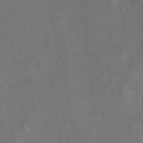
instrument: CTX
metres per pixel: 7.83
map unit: HNhu
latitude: 11.7261
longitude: 9.0675
